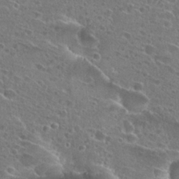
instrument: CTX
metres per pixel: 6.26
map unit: Hto
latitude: 25.9906
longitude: -45.9717
